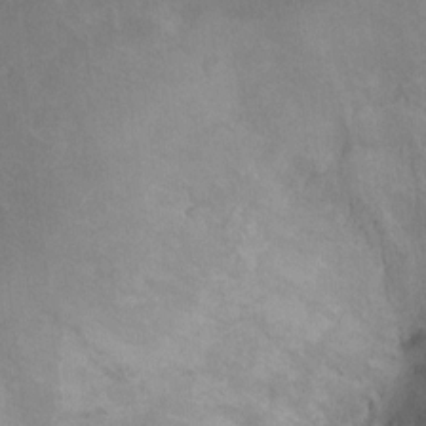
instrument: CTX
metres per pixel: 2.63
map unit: Hto
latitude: 6.4034
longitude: -37.7450
